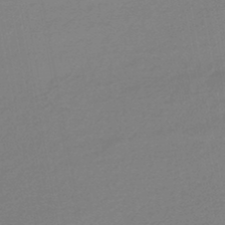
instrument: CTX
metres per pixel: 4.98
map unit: eHb
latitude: -46.1228
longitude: 88.6518
